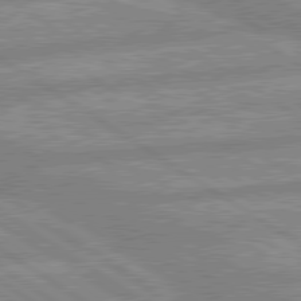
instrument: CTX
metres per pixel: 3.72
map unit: lApd
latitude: 80.0633
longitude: -169.7072
